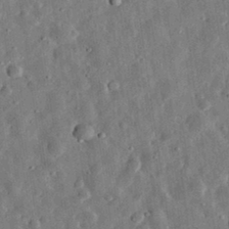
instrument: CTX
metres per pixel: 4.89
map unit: eHh
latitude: 32.2145
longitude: -76.6112
